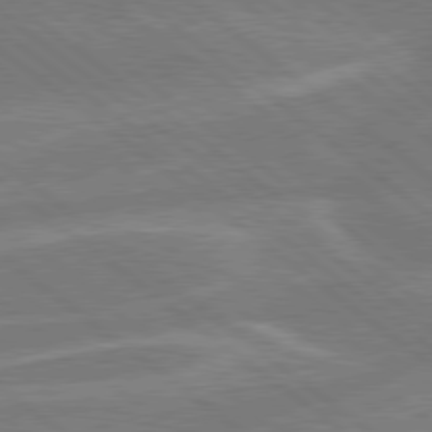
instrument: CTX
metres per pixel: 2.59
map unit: Hpe
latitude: 78.6113
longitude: -153.8395
